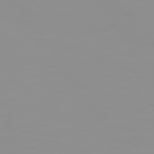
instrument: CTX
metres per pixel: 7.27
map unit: Hpe
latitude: 74.3089
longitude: -127.8961
